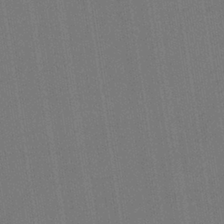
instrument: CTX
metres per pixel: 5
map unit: HNb
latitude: -35.5777
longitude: 54.9731
